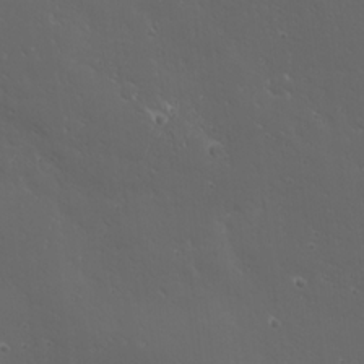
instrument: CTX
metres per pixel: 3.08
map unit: Ave
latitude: 19.7071
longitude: -138.0255
